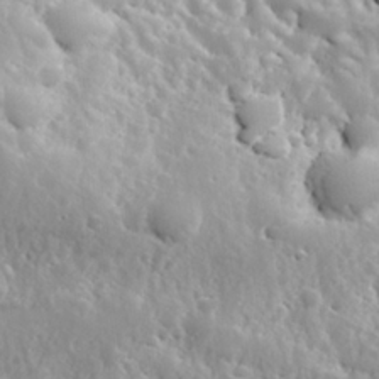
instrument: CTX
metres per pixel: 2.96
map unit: Hve
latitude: 24.6490
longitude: 146.0283
